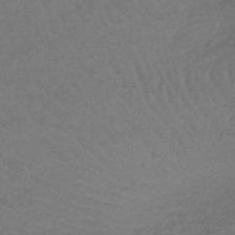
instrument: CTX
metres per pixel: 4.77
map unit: lHb
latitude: -42.7463
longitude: 66.4629
